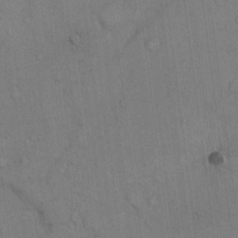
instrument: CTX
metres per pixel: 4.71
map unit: Hto
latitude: 9.6694
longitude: -61.1025
